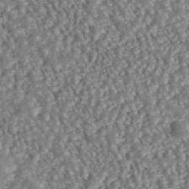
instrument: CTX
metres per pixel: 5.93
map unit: ANa
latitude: 44.0444
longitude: 37.2187
